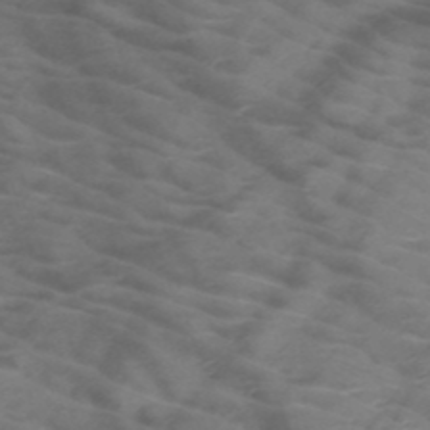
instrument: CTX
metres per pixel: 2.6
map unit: HNb
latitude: -50.3873
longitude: -46.4979
